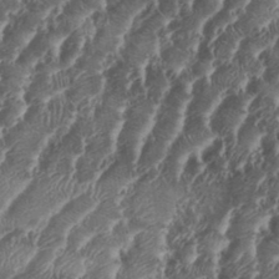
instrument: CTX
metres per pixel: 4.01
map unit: Aa
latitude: 34.8002
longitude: -135.8961
